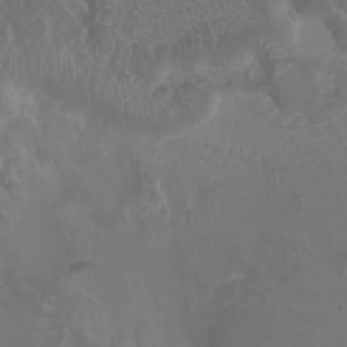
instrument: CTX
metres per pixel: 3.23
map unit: Htu
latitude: 3.6694
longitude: -20.0444
